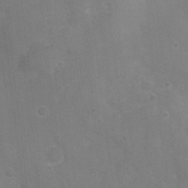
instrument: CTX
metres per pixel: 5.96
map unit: Nhu
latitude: 2.3656
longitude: -16.8002
